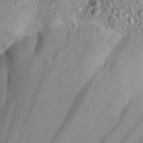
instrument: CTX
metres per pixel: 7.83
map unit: Aa
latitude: 20.8758
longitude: -146.5357
